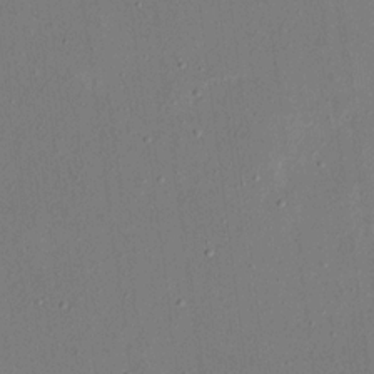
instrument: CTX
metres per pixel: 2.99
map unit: eHh
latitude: 17.2348
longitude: -70.3845
